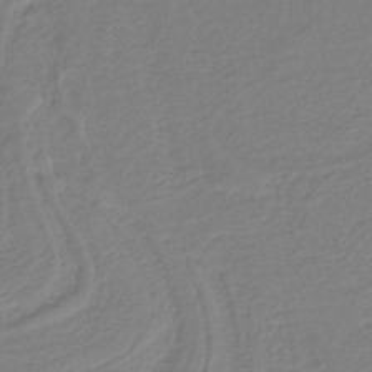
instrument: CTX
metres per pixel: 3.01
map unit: lHb
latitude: -41.9745
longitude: 51.8800
